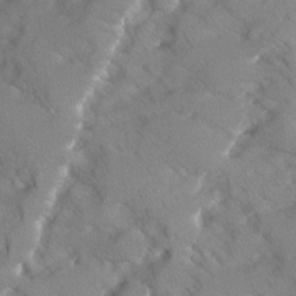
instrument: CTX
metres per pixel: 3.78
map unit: Ave
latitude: -10.2928
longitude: -117.9528
